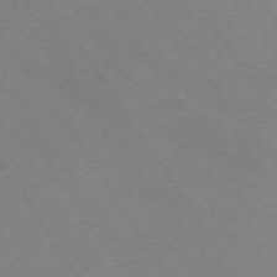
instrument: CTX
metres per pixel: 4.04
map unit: Ap
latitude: -73.2754
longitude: -70.6112
